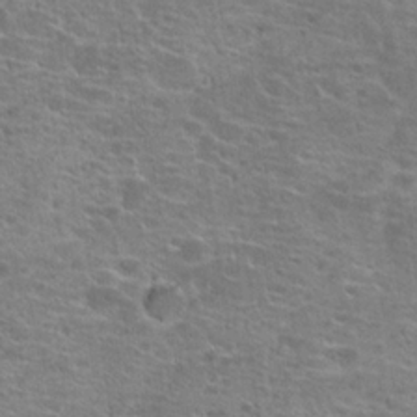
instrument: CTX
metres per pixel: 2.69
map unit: Hto
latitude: 20.0822
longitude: -41.8772
